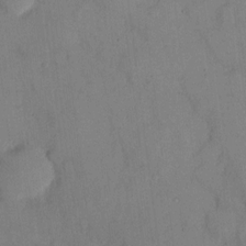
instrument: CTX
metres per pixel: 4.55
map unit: eHh
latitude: 13.4804
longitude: -61.8583
